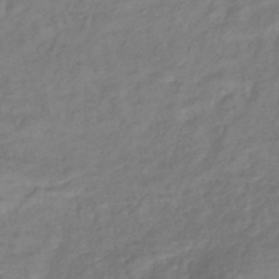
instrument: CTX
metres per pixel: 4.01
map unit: eHb
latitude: -41.7477
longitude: 81.5588
